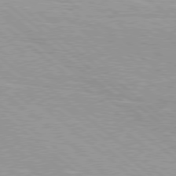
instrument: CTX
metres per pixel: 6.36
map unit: Hpe
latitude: 78.5357
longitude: -140.6868
